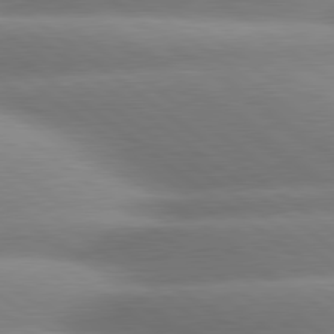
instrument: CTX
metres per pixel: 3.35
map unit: lApd
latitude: 80.3656
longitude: -160.8947
